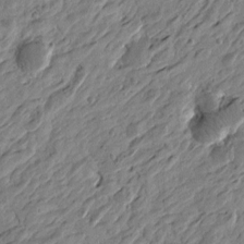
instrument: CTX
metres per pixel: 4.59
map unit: Htu
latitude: -3.4076
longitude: -179.8395
